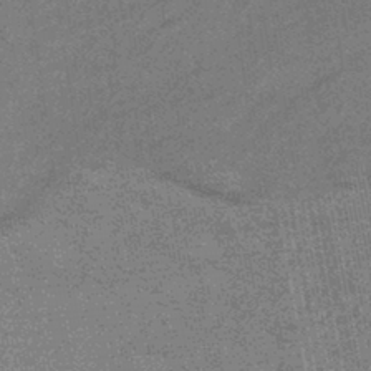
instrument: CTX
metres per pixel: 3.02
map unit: HNhu
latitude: -43.8800
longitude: 90.4440
